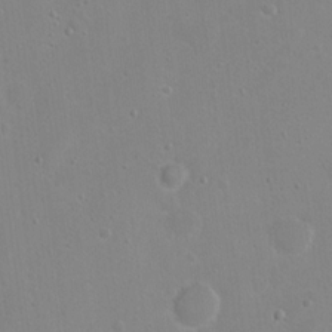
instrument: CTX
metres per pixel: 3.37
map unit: Hto
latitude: 17.0081
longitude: -39.2915
